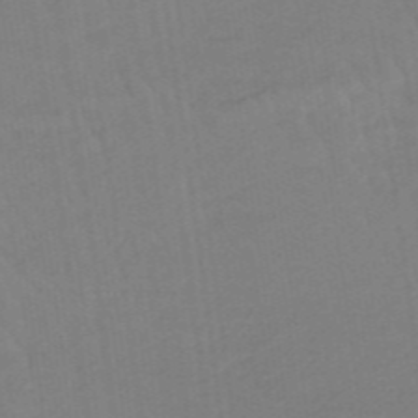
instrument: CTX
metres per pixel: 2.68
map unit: eHb
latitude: -48.3496
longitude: 87.4266
